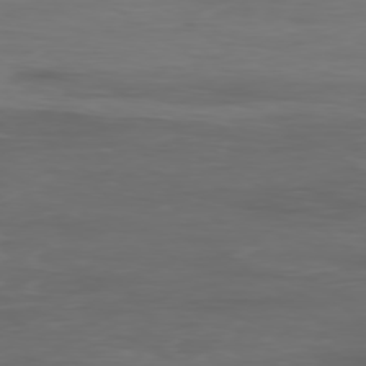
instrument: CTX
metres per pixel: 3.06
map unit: Ap
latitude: -78.3495
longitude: -79.5749
